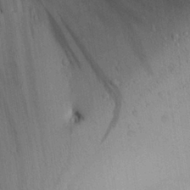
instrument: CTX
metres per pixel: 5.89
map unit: Aa
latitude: 27.5560
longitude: -134.3845
